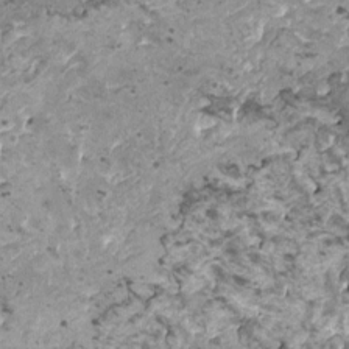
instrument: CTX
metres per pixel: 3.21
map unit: HNhu
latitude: 0.1388
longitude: 2.0850
